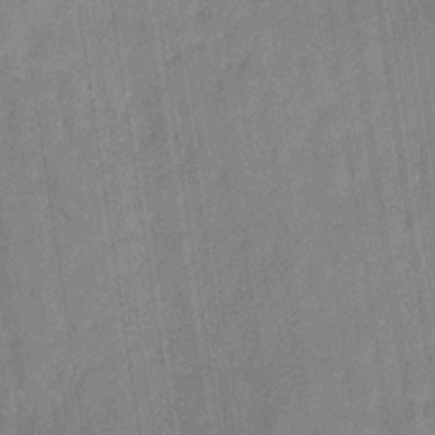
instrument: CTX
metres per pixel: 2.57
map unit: eHb
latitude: -29.5399
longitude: 69.5021
